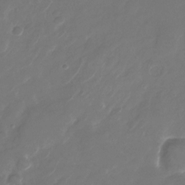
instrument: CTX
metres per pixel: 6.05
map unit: Nhu
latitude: -28.4251
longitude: -72.1578
